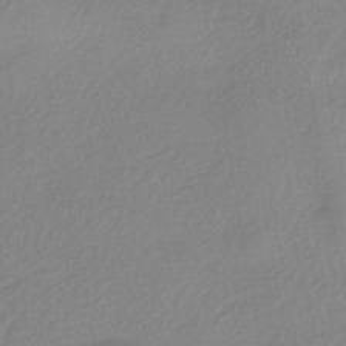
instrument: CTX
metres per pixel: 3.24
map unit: HNhu
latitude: -43.3887
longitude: 95.7099
